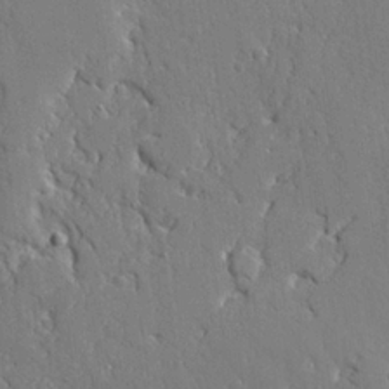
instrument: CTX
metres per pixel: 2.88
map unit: Ave
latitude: 23.8394
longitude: -129.9150
